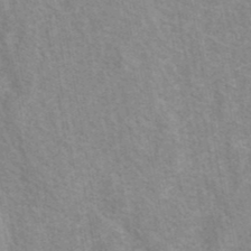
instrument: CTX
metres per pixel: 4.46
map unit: eAb
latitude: 41.4615
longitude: 106.8975
